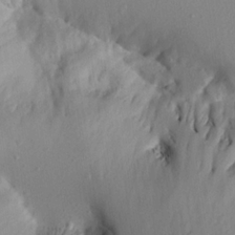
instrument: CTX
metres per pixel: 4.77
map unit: Aa
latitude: 20.7813
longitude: -146.4412
